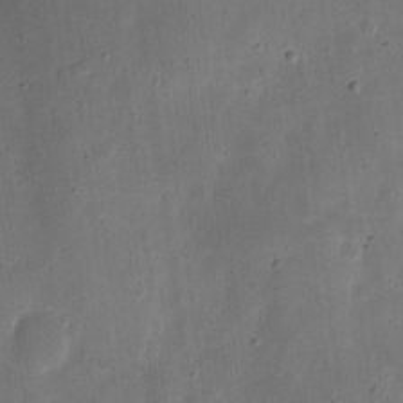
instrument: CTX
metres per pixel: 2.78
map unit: eHh
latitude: 7.5938
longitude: -72.0633
